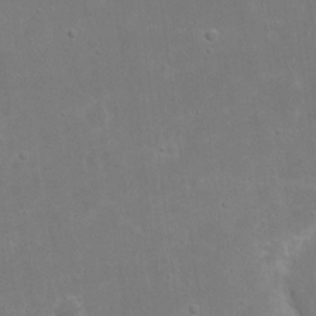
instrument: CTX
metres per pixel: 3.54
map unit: eHh
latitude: 16.7813
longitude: -72.5168
